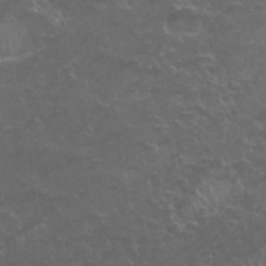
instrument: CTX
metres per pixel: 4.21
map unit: Nhu
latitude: 26.8002
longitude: -53.0081
